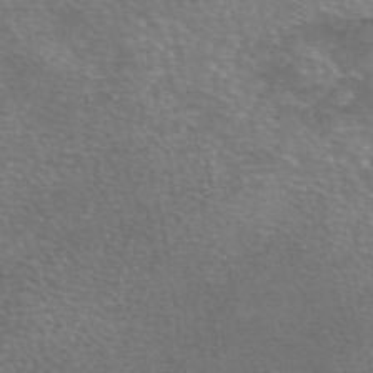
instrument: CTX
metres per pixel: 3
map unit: eAb
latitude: 45.8205
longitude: 106.4251
